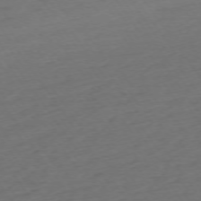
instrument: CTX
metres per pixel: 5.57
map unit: Ap
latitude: -74.5007
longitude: -80.9325
